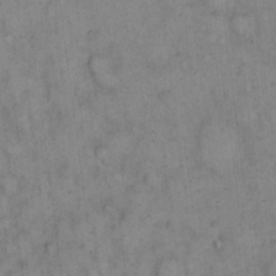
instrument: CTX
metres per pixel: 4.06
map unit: eHh
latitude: 11.9150
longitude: -62.4979
